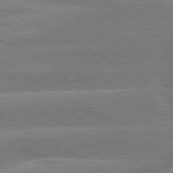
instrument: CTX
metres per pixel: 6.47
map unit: lApd
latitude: 79.8584
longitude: -133.9150
